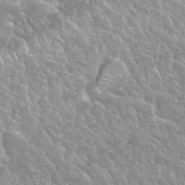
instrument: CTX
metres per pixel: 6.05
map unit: Nhu
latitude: 24.6679
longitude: -60.3089
